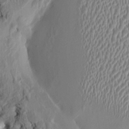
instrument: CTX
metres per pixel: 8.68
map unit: HNhu
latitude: 5.8394
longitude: -5.2348
